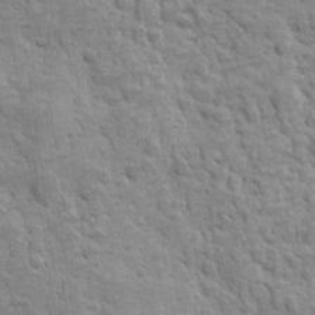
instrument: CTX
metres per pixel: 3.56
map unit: Ave
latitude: 10.2712
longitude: -103.6883
